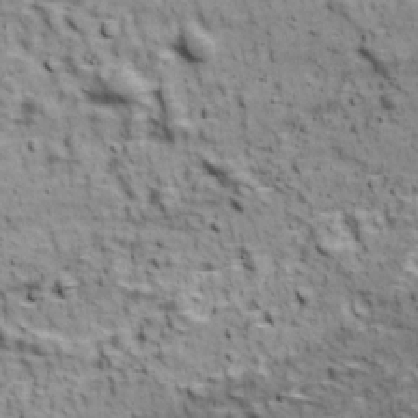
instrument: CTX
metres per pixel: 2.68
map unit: Ave
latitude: 17.8772
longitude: -134.1389
